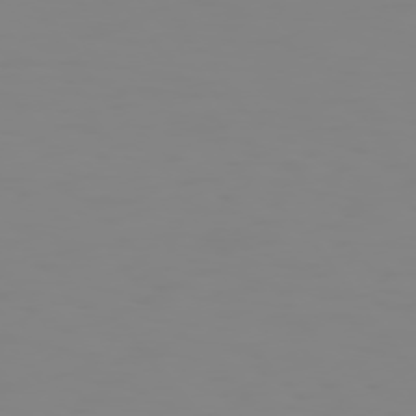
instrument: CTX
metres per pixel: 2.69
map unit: Hpe
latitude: 74.6302
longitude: -126.8947
